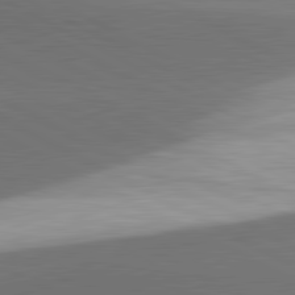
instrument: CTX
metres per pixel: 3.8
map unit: lApd
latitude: 81.6127
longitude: 155.9367
